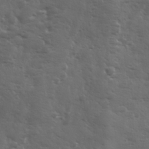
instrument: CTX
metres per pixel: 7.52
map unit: Ave
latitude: 11.7639
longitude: -104.0255
